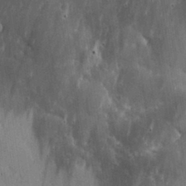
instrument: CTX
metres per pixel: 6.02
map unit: lHvf
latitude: 17.4615
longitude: -114.1955
